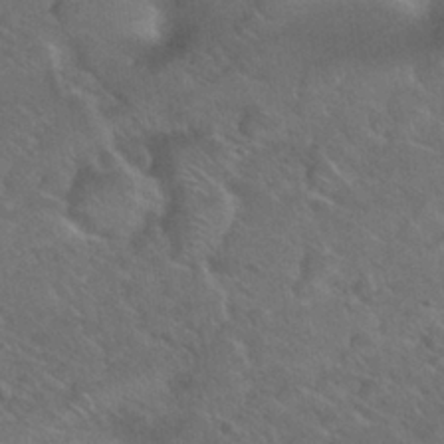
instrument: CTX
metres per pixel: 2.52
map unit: Nhu
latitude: 26.6302
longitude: -55.7827
